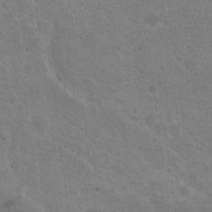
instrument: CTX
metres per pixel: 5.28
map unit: Nhu
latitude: 18.5923
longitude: -29.9717
